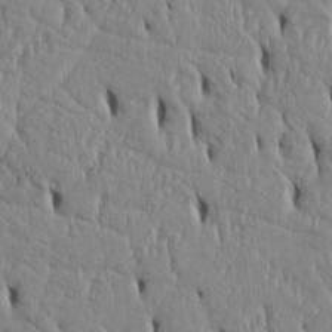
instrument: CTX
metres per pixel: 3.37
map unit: Htu
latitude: 3.0647
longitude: 150.9542
